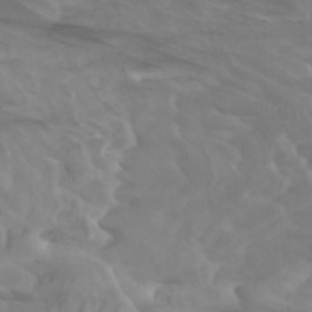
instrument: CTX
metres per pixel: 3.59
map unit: Htu
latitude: -5.3320
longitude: -76.6679
